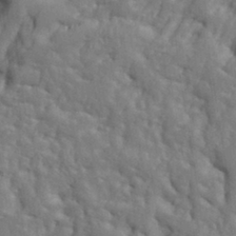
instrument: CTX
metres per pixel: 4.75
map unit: Ht
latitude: 9.3671
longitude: -77.1781
